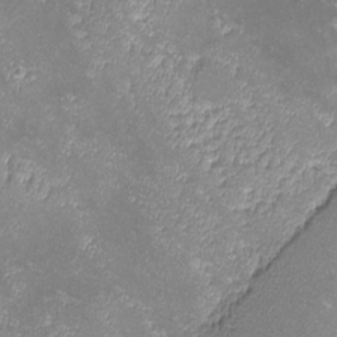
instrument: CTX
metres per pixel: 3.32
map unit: lHvf
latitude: -13.8422
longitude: -102.1389
